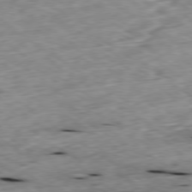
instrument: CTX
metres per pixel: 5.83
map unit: Ap
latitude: -79.5588
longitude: -90.7057
